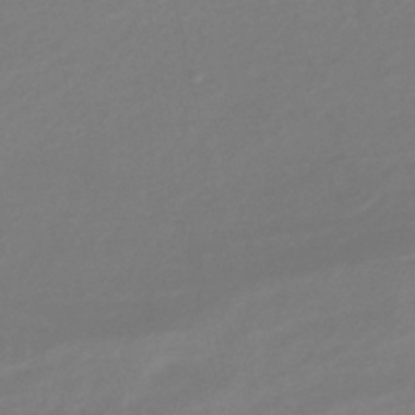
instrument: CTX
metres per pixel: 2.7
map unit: lHb
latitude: -37.6910
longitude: 71.6344
